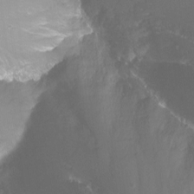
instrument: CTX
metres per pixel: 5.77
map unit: Nhu
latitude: -13.3510
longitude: -57.4048
